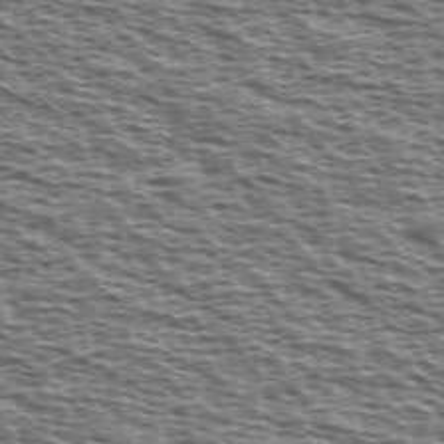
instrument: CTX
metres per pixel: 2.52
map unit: Ave
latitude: 38.4034
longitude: -112.4790
